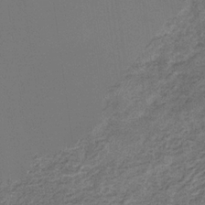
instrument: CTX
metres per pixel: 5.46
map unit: eHb
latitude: -30.7652
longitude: 69.7288
